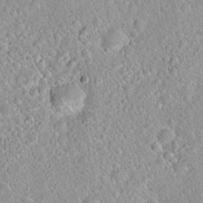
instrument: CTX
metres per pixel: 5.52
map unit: Hto
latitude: 21.1403
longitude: -52.6869
